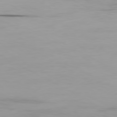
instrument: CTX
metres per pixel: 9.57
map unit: Ap
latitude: -79.9178
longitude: -76.5168
